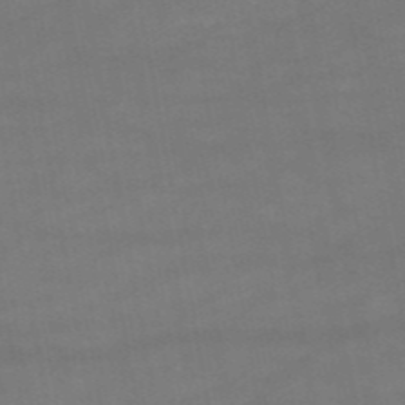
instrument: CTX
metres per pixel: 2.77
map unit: HNb
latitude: -52.3306
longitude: -39.6127
